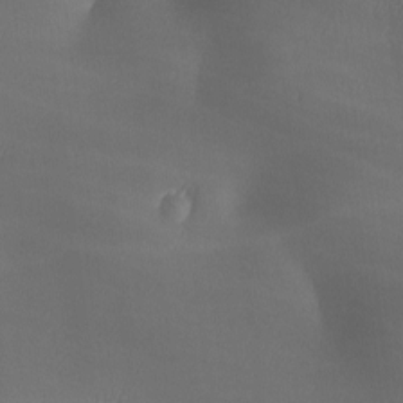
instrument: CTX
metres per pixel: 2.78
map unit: Ave
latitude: -6.5951
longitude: -120.8758
